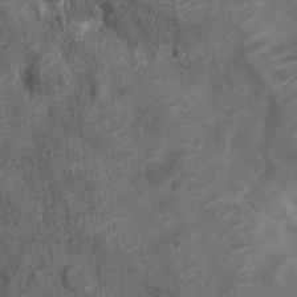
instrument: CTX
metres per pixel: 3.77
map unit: Ht
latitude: -12.0850
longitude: -21.2159
